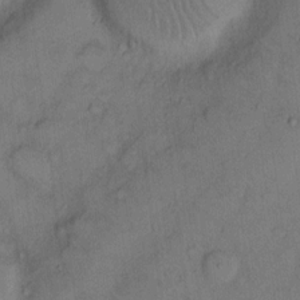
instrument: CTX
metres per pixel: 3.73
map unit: Hto
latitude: 10.8569
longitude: -58.7246
